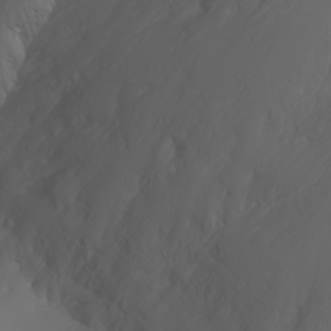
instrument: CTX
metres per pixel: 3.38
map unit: Nhu
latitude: -7.8044
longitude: -90.1011
